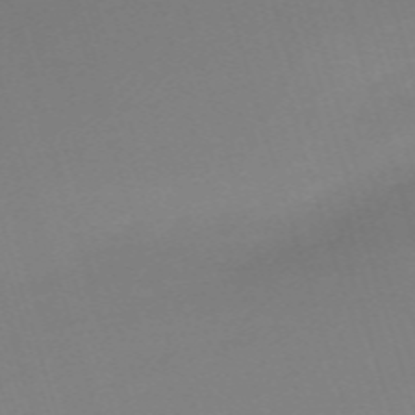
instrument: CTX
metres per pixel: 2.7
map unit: eHh
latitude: -62.3873
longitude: 51.1431
